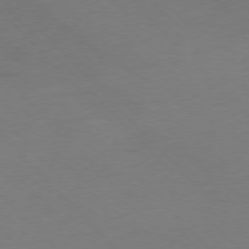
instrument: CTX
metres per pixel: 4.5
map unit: Ap
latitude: -77.1053
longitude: -71.5749
